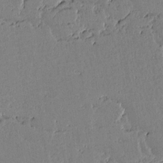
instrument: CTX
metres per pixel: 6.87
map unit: lAvf
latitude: 15.0270
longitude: -127.3293
